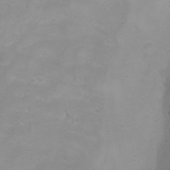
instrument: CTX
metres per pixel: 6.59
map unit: Nhu
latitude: -4.8408
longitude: -80.1767
